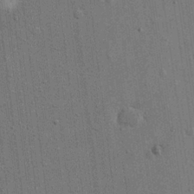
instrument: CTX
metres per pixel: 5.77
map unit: eHh
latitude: 15.5183
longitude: -68.8380
